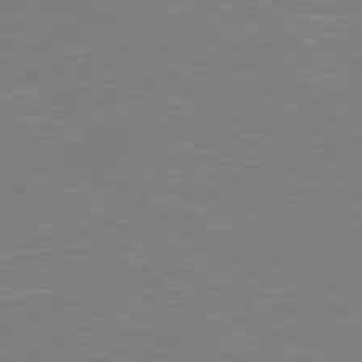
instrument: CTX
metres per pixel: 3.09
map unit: Hpe
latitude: 78.0444
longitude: -124.2522
